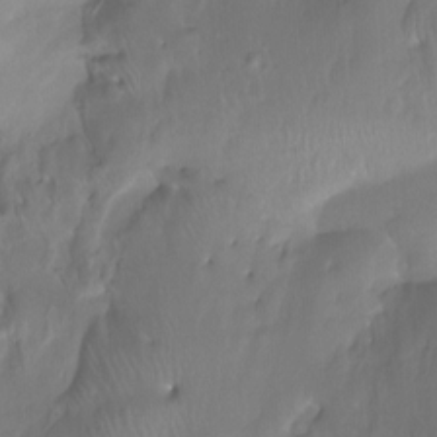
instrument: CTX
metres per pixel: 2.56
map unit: Htu
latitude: -15.0298
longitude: -46.6491
